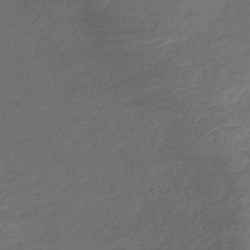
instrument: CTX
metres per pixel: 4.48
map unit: lHb
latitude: -36.4062
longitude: 71.9178
